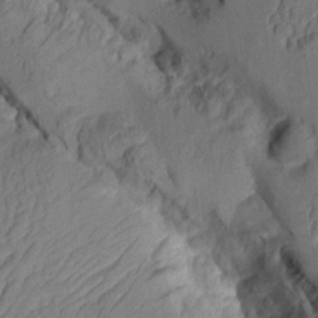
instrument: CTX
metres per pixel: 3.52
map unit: Aa
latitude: 8.1578
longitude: -128.1200
